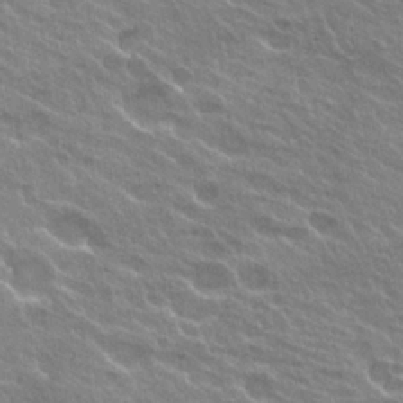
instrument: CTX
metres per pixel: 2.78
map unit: Hto
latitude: 25.0836
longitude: -37.9339
